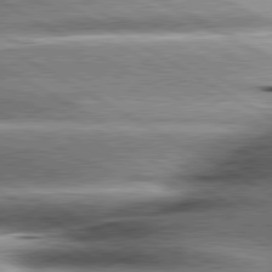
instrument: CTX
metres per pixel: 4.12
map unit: lApd
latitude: 80.6113
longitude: -143.0081
